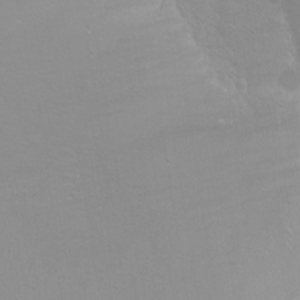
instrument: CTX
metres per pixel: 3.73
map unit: Nhu
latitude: -6.4251
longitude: -88.0822
